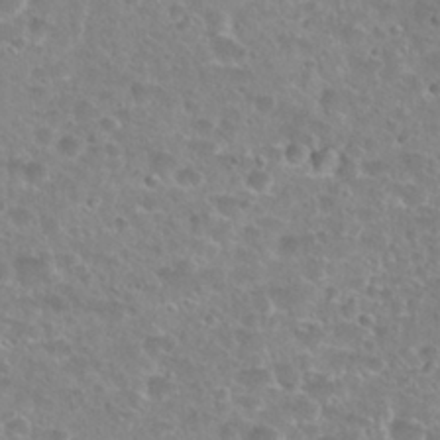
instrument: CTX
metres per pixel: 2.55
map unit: Hto
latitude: 27.3671
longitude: -51.0080
